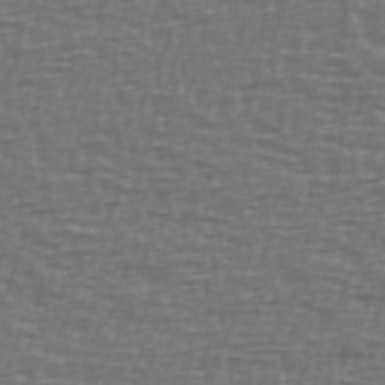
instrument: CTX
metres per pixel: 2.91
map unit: Ave
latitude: 39.2348
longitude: -113.4804
